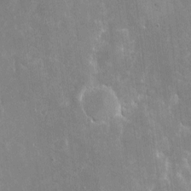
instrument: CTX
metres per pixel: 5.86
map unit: eHh
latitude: 6.0255
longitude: -70.1200
